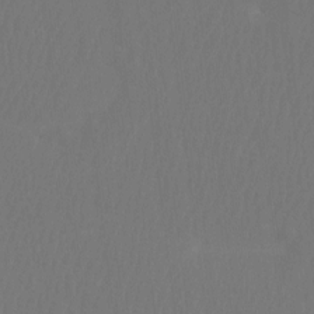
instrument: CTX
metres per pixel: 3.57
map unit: Htu
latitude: -6.8786
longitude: -69.2726
